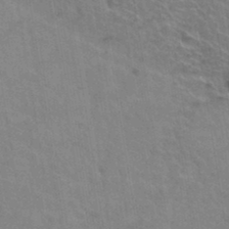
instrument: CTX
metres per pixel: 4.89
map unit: Hto
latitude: 36.5357
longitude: -46.7058
